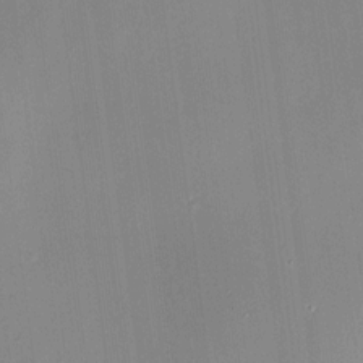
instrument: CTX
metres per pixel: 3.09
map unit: HNhu
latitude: 8.4412
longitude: 9.3698
